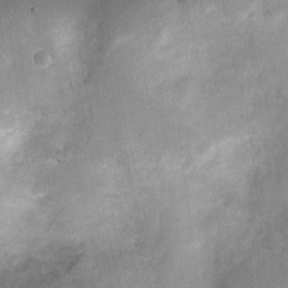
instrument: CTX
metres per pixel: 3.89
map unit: Nhu
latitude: 3.2348
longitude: -16.2144
